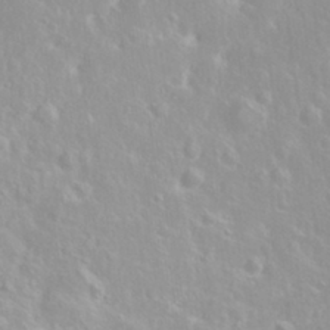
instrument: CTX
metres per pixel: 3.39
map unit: eHh
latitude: 31.4238
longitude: -59.4804
